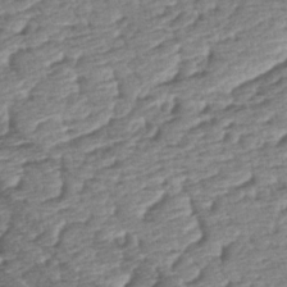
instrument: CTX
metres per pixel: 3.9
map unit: lAa
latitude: -2.4440
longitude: -127.8395
